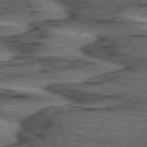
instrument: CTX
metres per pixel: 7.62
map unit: lApd
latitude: 74.9325
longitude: -71.1592
